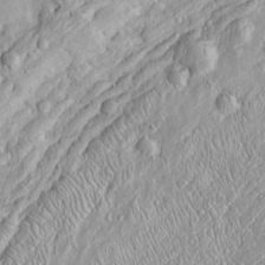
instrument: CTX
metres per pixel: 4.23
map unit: Htu
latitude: -4.8219
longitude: 158.0283
